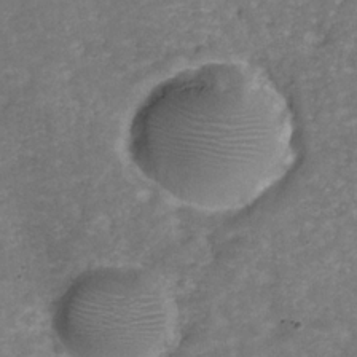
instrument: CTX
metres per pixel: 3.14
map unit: Hve
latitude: -30.2739
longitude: 92.8408
